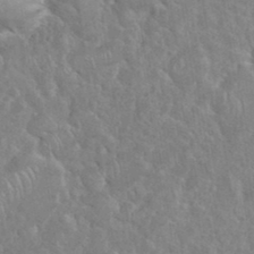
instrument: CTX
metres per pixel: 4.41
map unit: eHh
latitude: 35.8394
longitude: -61.4615
